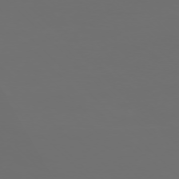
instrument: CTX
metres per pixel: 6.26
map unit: Ap
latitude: -76.3495
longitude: -82.4790
